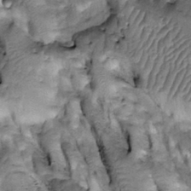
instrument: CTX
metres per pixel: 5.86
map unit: Htu
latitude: -3.3131
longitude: 150.2172
